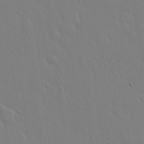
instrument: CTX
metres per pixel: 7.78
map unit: Hto
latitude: 17.5938
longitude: -56.4789
